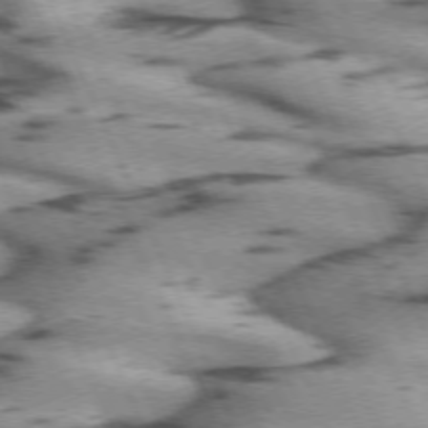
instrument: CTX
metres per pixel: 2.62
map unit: lApd
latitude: 72.3090
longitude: -54.1389
